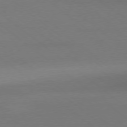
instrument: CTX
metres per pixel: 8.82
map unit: Ap
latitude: -78.8030
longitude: -56.4034
